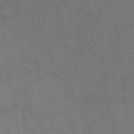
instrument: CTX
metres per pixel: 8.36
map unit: eHh
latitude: 15.3860
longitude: -62.6680
